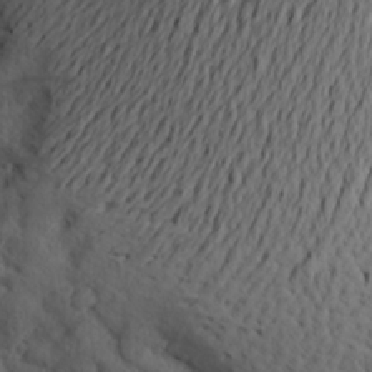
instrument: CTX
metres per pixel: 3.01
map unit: Aa
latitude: 24.2333
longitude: -147.4427
